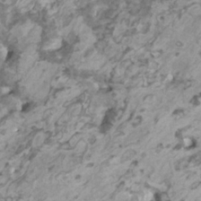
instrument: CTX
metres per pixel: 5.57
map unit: HNhu
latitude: 1.5371
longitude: -0.4034
